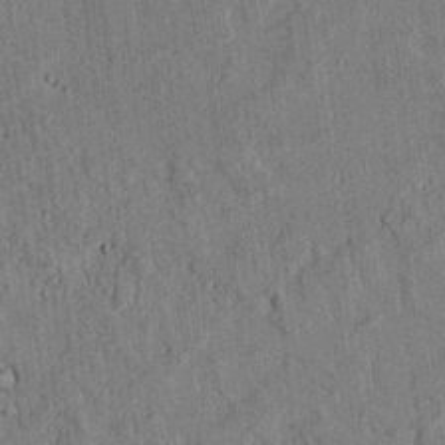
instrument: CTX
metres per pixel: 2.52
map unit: lAvf
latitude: 4.6490
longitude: 169.6344
